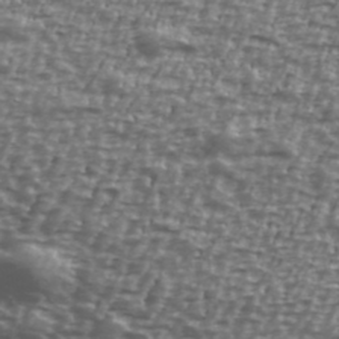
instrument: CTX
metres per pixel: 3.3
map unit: Ave
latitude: 40.6490
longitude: -111.8961
